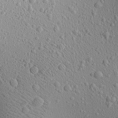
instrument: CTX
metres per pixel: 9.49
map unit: Aa
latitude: 22.6301
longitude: -139.9528
